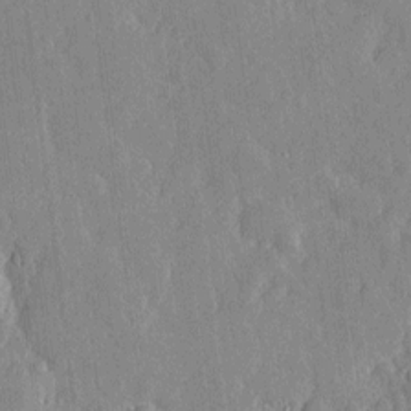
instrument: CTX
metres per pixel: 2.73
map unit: eHh
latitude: 4.1389
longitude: -71.7827
